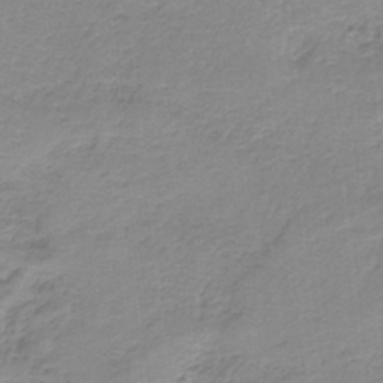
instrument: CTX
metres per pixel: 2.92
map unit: HNb
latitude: -36.6518
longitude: 55.6344
